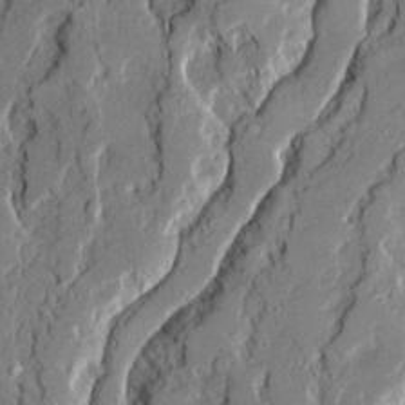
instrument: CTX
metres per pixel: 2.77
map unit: Ave
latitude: 21.1781
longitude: -129.3293
